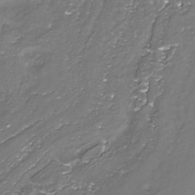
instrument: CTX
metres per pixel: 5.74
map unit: Nhe
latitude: -35.8800
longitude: -89.6316
